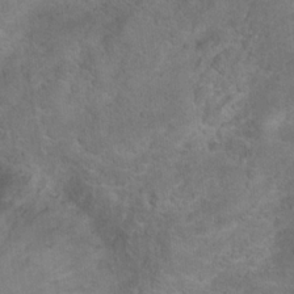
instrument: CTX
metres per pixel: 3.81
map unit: Hto
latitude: 17.6694
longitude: -41.5938
